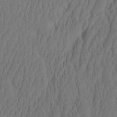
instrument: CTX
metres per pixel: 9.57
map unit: eHh
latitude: -2.2172
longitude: 15.4455
